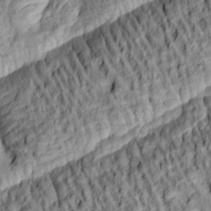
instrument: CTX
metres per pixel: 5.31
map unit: lAa
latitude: 5.3104
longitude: -115.7638
